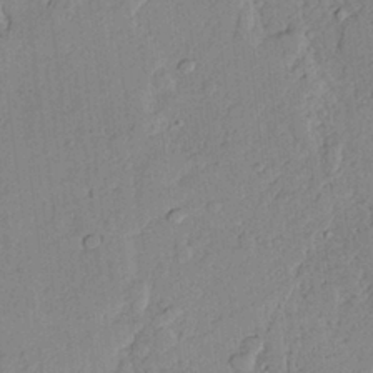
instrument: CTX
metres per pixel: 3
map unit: lAvf
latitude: 24.6679
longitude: -110.2334
